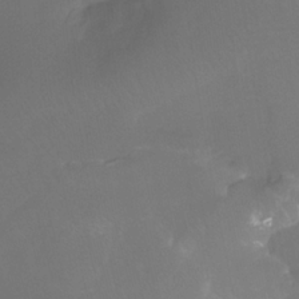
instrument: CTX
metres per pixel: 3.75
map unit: Htu
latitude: -12.6330
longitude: -46.0633
